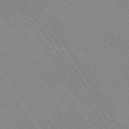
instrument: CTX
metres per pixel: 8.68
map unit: Ap
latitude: -73.4643
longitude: -72.6302
